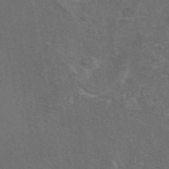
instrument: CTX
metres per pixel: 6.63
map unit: eAb
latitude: 46.8191
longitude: 108.6707
